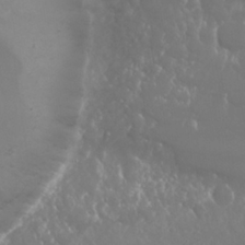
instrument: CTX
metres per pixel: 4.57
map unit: Nhu
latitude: 25.0080
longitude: -60.1200
